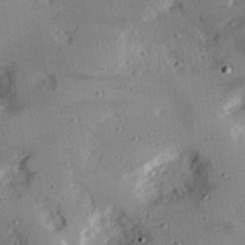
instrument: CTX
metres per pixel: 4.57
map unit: Hve
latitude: 25.6316
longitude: -93.2159
